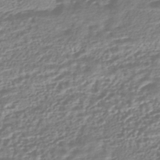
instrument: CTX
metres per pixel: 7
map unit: HNhu
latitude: -44.6896
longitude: 100.0849
